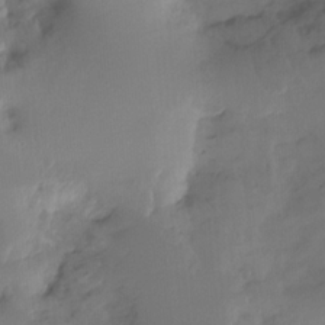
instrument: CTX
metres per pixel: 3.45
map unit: Hto
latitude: -7.6344
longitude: -47.4049
